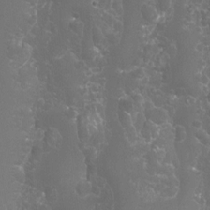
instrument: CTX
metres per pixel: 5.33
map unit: Htu
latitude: -7.6155
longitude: -33.1781
